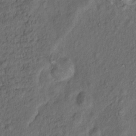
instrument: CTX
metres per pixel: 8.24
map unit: Nhu
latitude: 11.2915
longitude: -27.1403
